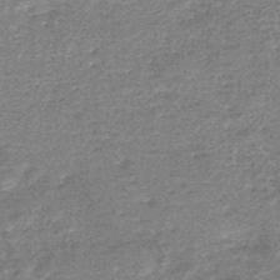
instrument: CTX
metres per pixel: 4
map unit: HNb
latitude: -48.3496
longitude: -39.0080
